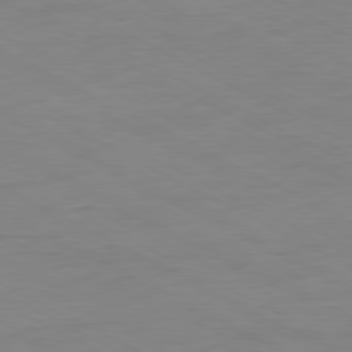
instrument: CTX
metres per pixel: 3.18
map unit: Ap
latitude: -80.4818
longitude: -76.3656
